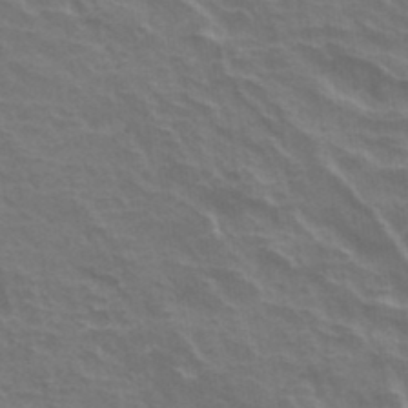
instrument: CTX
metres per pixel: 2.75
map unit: Hto
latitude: 34.3278
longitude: -40.7624
